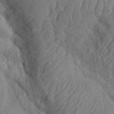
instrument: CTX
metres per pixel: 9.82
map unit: Aa
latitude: 22.6868
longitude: -137.4805
